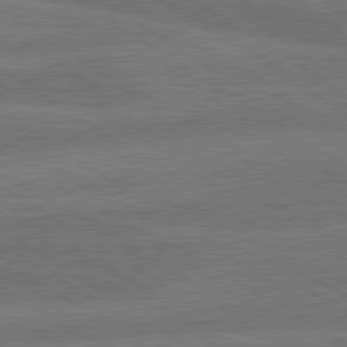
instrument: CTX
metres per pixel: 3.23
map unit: lApd
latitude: 79.9339
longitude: -161.7072
